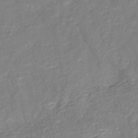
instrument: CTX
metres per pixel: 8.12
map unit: HNhu
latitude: -40.8030
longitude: 108.5763
